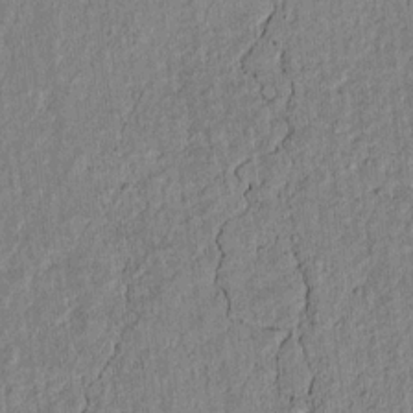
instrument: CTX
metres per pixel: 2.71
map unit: lAvf
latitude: 7.4237
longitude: 163.8989
